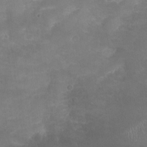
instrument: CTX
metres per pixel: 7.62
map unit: Nhu
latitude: -16.7841
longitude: -57.5938
